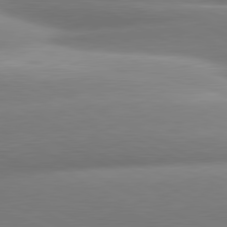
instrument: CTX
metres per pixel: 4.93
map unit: lApd
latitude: 80.7813
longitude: -159.5938
